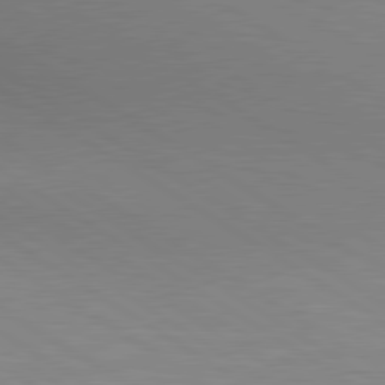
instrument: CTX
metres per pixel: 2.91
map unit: lApd
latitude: 80.2522
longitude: 131.5399
